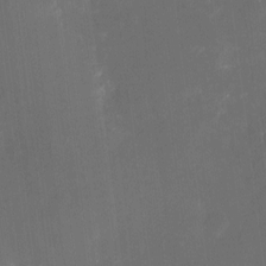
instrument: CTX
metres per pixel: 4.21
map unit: eHh
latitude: 5.0836
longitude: -69.4427
